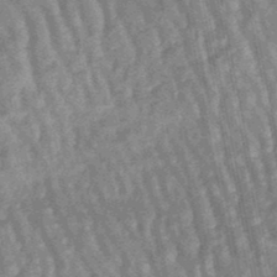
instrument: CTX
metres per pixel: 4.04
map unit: lHb
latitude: -47.4832
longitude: 78.5573
